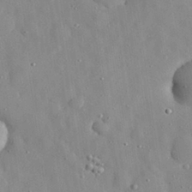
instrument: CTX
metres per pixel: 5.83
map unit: eHh
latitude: 29.2537
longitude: -74.3845
